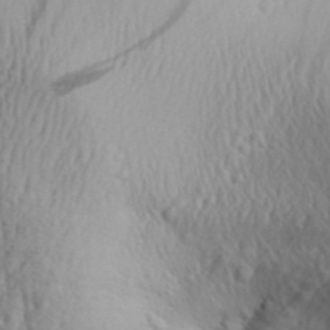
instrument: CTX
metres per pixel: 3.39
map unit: Aa
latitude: 30.6680
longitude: -136.1011
